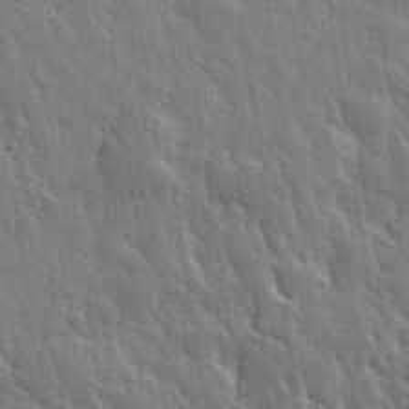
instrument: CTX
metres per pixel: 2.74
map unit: eHh
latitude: 30.9892
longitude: -79.1781
